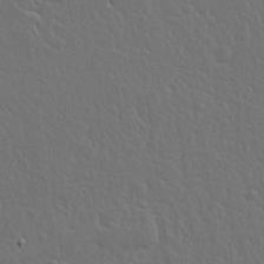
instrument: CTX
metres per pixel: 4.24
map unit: lHvf
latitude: 17.7261
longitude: -117.0270
